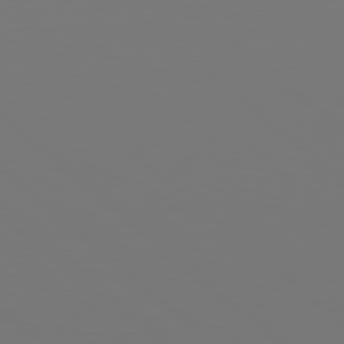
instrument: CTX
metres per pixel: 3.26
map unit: Hpe
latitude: 78.6869
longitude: -173.6127
